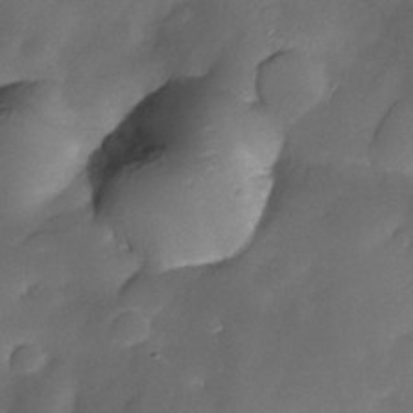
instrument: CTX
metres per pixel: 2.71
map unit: Nhe
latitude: -33.8801
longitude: -143.8961
